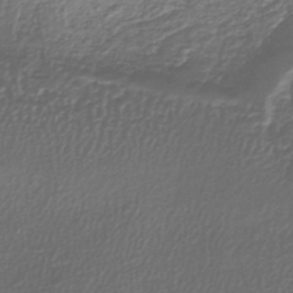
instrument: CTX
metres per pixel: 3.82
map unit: lHb
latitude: -39.8611
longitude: 72.0850
